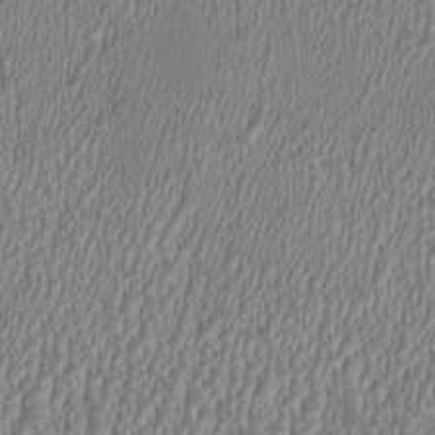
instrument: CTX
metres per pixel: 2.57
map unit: HNhu
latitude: 0.4412
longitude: -0.4601
